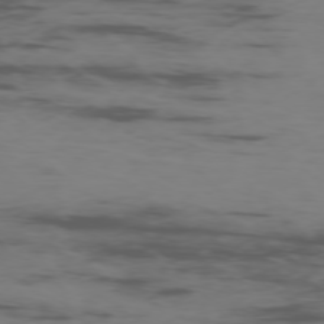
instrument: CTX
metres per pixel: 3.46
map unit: Ap
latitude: -76.7274
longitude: -66.0444
